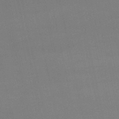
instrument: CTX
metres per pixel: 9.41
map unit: lHb
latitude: -45.5399
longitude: 58.6329
